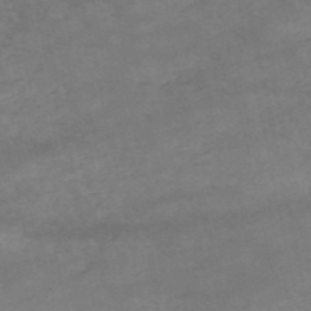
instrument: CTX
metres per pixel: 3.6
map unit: HNb
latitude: -54.0472
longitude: -41.4615
